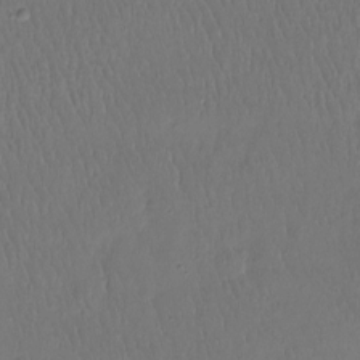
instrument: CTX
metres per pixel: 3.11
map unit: Hto
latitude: -12.0472
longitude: -39.6505
